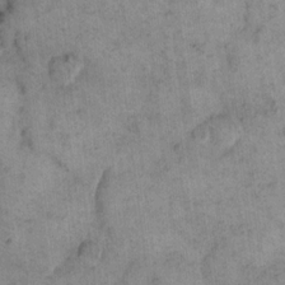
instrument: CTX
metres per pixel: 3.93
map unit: eHh
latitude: 14.8191
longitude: -66.5734
